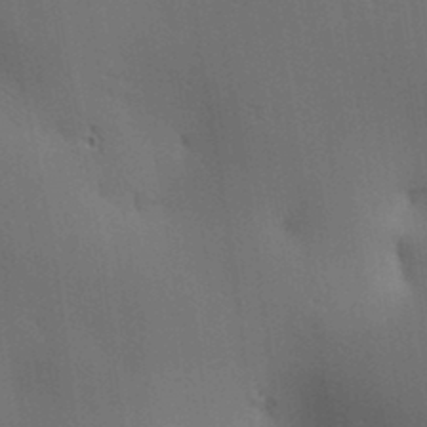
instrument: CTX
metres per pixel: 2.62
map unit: lAa
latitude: 11.6694
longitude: -108.1766
